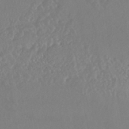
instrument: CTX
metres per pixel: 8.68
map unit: HNhu
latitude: -43.7666
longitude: 94.7463
